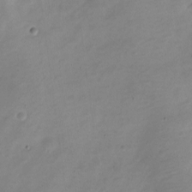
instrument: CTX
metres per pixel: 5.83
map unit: Nve
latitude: -22.4251
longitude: 105.4076
